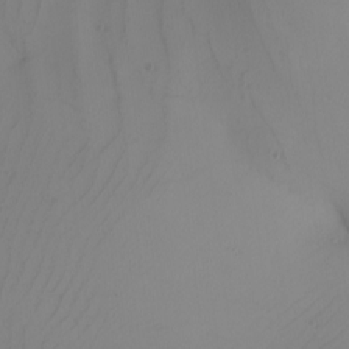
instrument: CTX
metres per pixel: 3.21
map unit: Nhu
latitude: -6.8408
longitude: -94.6869
